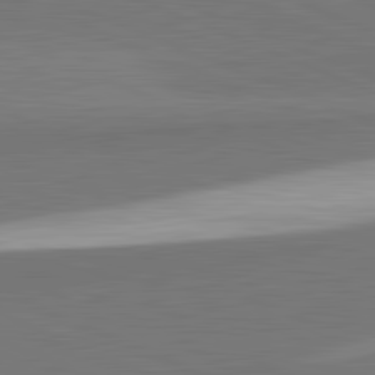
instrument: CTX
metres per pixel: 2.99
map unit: lApd
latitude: 82.3278
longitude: 151.7855
